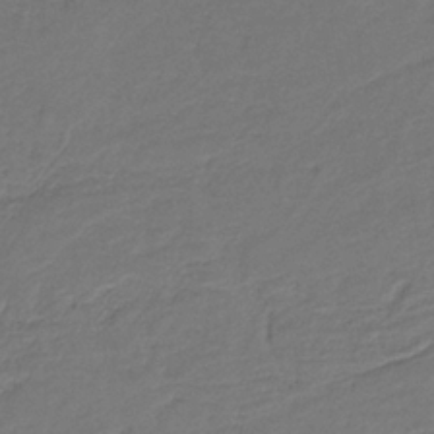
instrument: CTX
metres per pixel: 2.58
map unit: HNb
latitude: -34.3495
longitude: 60.8786
